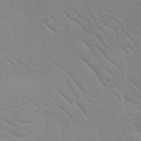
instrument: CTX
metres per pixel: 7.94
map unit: HNhu
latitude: 13.8583
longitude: 13.0864
